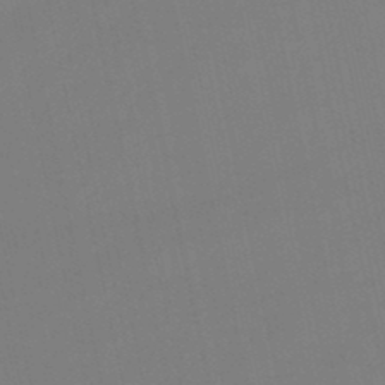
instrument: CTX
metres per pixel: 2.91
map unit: lHb
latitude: -47.3887
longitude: 61.3510
